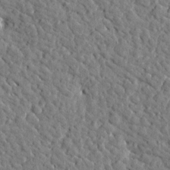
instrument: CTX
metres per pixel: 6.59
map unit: Htu
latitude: 0.8569
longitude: -179.1215
